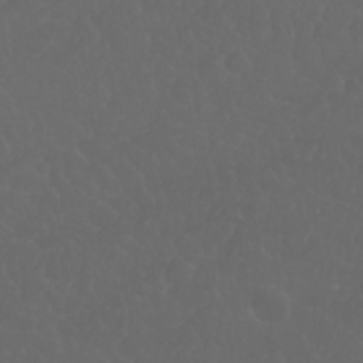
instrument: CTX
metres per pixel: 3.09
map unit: Nhu
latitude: 22.9892
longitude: -64.9703
